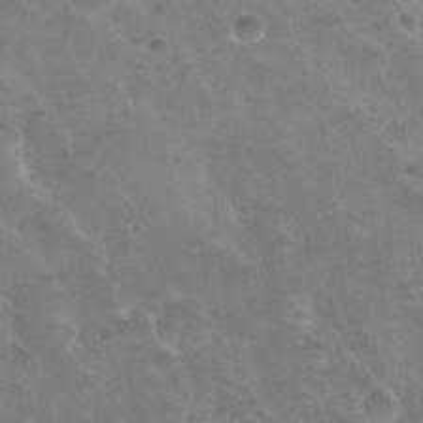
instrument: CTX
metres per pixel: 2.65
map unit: Nhu
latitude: 25.0080
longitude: -51.4993
